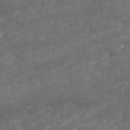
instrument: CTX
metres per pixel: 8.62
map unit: Nhu
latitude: 23.7261
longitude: -60.5734
